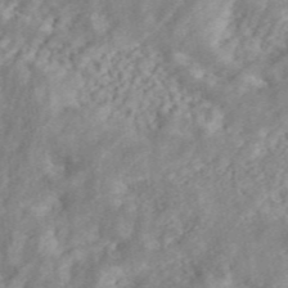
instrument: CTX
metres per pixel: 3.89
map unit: ANa
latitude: 46.1956
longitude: 28.2173
